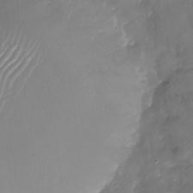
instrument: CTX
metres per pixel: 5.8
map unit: Nhu
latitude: -30.0472
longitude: -77.8394
